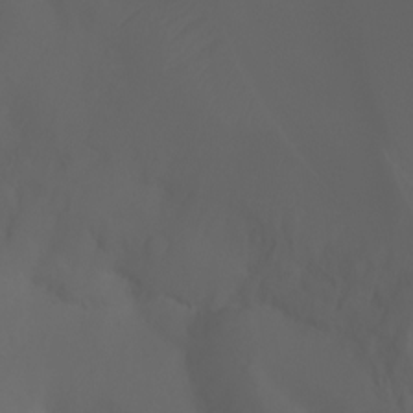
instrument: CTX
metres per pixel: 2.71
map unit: Ht
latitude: -3.5021
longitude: -61.3292
